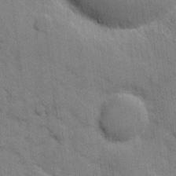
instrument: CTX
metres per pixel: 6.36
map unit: eHh
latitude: 9.1781
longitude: -67.1214
